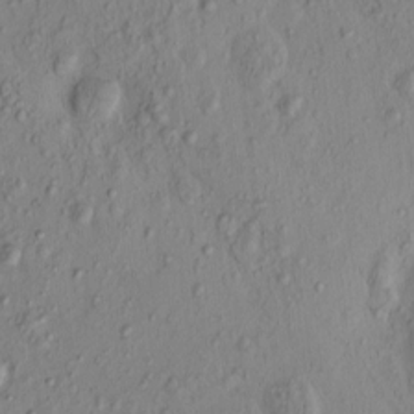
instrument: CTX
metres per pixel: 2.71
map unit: eHh
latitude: -0.4440
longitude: 17.0865
